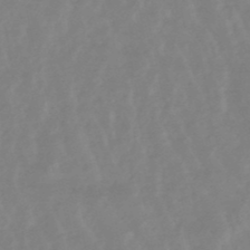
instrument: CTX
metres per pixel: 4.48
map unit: lHb
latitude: -48.8408
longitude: 77.6911
